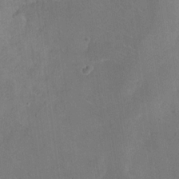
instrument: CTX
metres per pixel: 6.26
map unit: eHh
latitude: 19.0269
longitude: -64.9325
